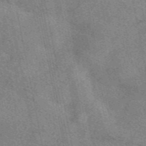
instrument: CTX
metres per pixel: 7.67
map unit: eAb
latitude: 47.8773
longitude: 121.6910
